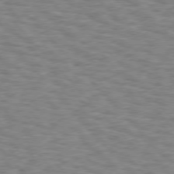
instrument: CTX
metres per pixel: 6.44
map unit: Hpe
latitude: 75.8961
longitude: -136.4223
